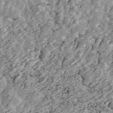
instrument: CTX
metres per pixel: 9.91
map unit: ANa
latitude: 45.4804
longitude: 29.6722
